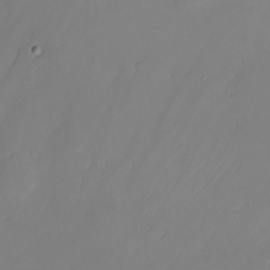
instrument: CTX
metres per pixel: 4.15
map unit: Nhu
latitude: -24.8786
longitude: -71.5371
